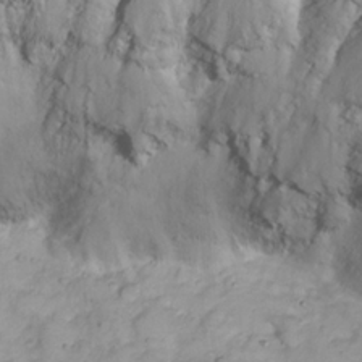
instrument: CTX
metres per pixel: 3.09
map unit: eHh
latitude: 23.1214
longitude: -60.2144
